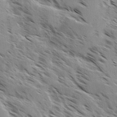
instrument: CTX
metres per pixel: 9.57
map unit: Ave
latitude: 0.2522
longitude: -110.9514
